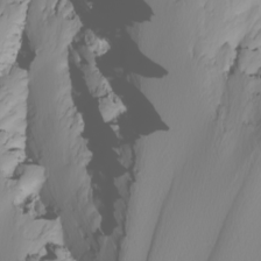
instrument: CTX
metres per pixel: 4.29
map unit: Nhu
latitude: -8.5574
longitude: -95.3482
